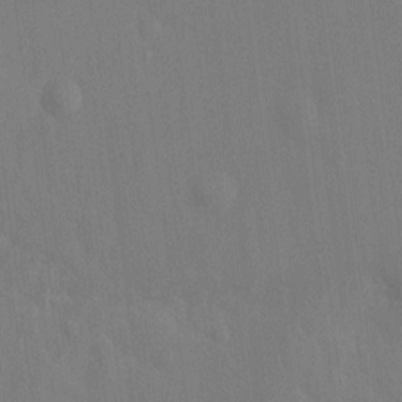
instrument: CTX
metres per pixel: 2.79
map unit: Hto
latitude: -12.3873
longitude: -39.3482
